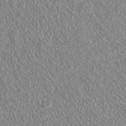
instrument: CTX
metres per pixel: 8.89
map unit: ANa
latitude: 41.7260
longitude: 28.4251
